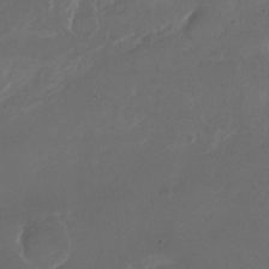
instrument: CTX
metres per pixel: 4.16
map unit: Nhu
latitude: -27.7855
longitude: -72.8947
